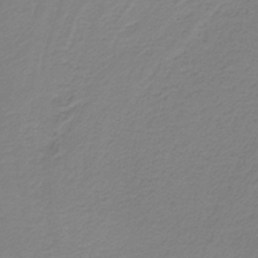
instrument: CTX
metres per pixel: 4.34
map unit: HNb
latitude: -37.9178
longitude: 54.4818
